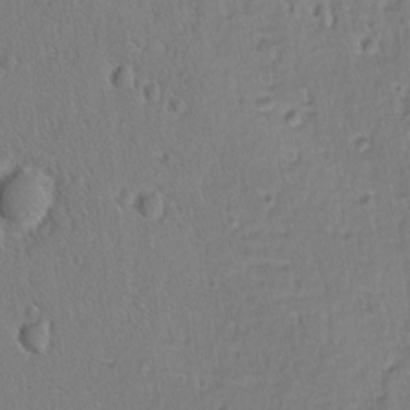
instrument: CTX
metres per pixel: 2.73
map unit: lAvf
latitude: -9.6344
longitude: -119.9717
